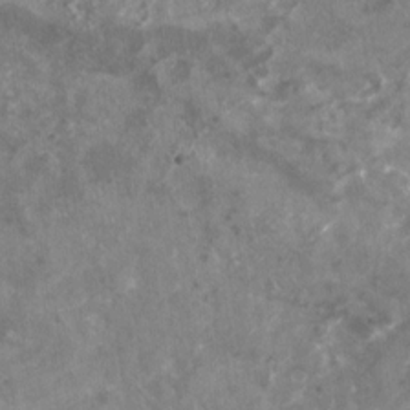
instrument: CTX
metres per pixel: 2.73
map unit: Nhu
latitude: -24.9164
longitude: -56.8002
